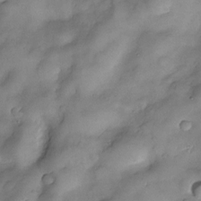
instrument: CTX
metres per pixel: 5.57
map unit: Nve
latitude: -25.8989
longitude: -148.9892
